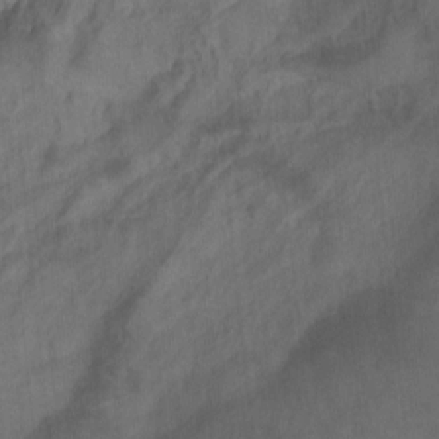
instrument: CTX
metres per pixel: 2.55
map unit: Ht
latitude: 0.5734
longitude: -34.4979
